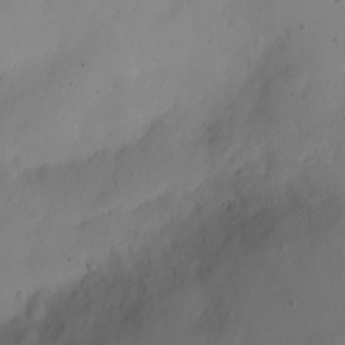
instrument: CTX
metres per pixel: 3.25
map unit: Hto
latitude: 2.3845
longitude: -36.4223
